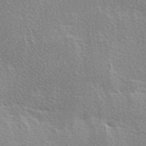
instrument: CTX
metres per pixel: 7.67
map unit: Ave
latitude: 0.3845
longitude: -114.8568
